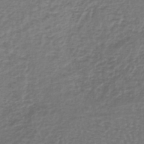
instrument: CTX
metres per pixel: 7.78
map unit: lHb
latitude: -38.2929
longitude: 63.7288
